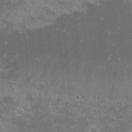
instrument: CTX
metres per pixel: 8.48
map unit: eHh
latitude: -1.2754
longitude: -85.4993
